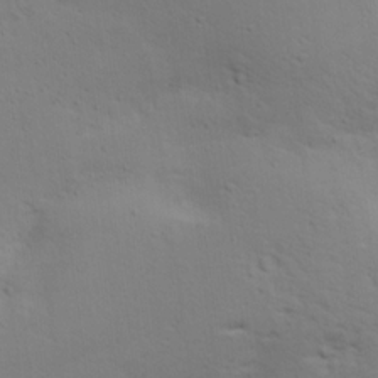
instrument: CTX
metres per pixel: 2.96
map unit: lAa
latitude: 19.4993
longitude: -138.5357
